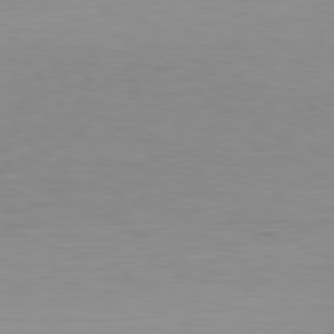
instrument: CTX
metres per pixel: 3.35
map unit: Hpe
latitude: 78.4034
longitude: -144.3656
